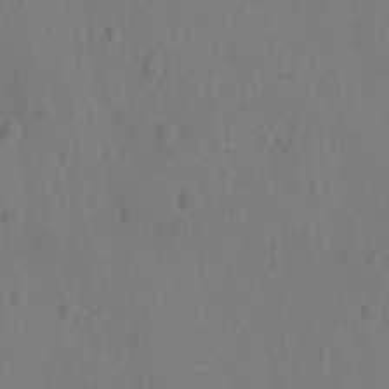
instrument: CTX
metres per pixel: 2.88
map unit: Ht
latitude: -12.1417
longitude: -24.6301
